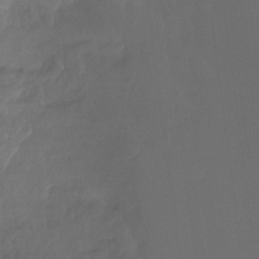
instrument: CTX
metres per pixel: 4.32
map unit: Ht
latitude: -4.7274
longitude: -62.4790
